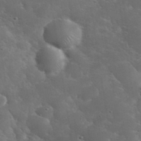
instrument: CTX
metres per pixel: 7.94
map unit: eHh
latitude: 36.6491
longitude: -67.3859
